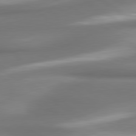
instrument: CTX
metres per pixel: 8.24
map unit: lApd
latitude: 80.1200
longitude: 179.7855
